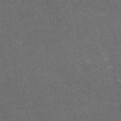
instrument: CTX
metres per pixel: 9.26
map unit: eAb
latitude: 46.8947
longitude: 124.7085
